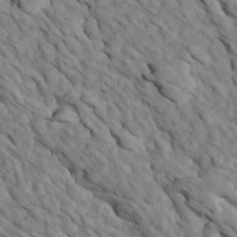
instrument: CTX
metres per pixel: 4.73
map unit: Htu
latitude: 1.2159
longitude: 143.0864
